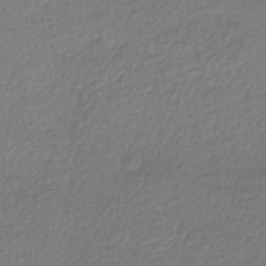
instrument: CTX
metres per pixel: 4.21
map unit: HNhu
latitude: -42.2928
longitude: 97.4644
